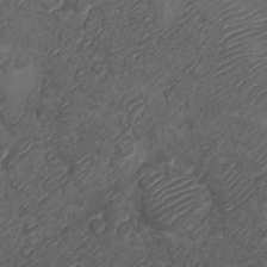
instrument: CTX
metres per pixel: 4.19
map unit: Ht
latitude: -6.0283
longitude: -20.6869
